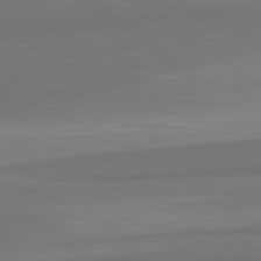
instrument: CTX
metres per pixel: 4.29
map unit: lApd
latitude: 82.4412
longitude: 157.2943
